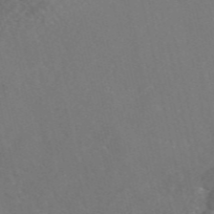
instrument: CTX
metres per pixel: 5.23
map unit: eAb
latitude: 46.8191
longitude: 112.6897
